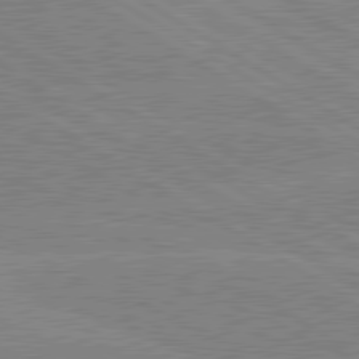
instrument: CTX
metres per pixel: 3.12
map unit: lApd
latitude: 80.3278
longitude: -125.5749
